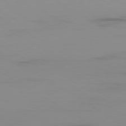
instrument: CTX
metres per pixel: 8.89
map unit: Ap
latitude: -79.8422
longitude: -92.9702
